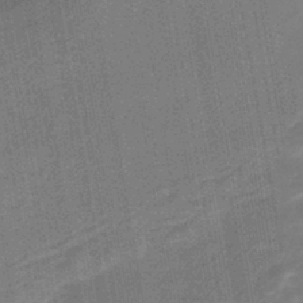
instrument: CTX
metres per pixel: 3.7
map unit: lHb
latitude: -43.1242
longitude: 63.2942
